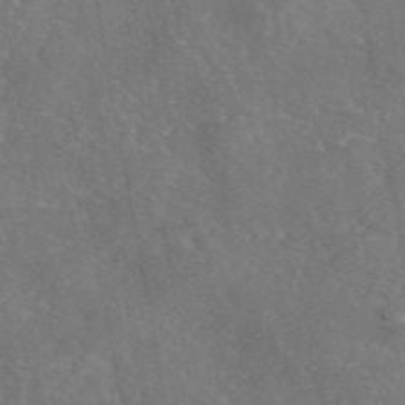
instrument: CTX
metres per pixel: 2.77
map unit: eAb
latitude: 46.4034
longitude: 106.5763
